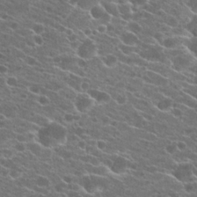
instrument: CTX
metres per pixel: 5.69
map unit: Hto
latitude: 22.5546
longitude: -40.8569
